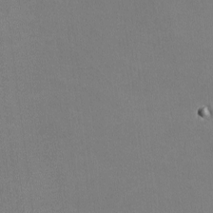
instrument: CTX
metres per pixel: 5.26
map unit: lHvf
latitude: -10.7274
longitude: -100.1578
